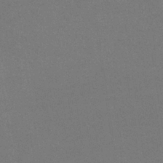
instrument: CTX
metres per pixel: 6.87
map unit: lHb
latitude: -35.4643
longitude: 68.3684
